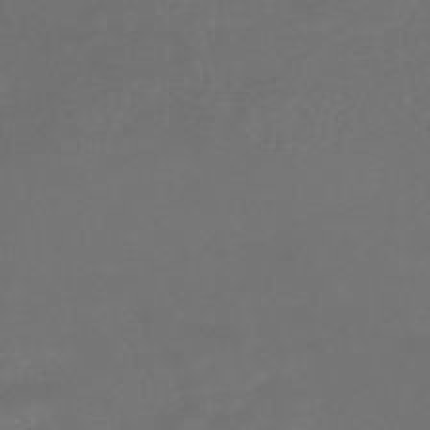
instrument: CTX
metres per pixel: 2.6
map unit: HNhu
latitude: -46.3684
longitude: 92.1417
